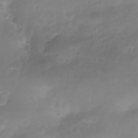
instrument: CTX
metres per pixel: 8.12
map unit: Nhe
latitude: -35.1053
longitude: -145.9150
